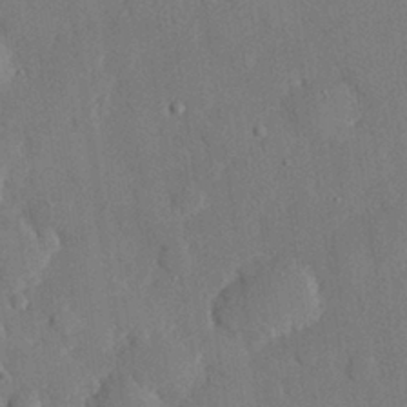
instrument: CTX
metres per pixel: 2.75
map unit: eHh
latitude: 28.4412
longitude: -80.8002
